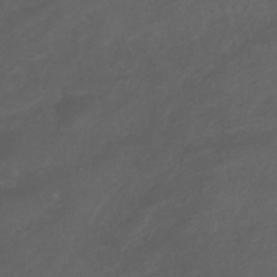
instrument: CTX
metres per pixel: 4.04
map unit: ANa
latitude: 36.3090
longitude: 14.2362
